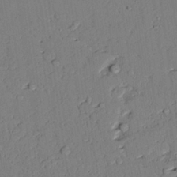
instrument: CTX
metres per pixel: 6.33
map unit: lAvf
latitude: 25.4237
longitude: -112.3089
